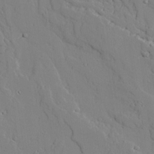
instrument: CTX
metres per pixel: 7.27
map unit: lAvf
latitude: 25.4426
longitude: -110.5924
